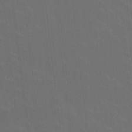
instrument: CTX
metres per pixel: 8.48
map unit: HNhu
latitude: 0.7246
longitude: -2.4223
